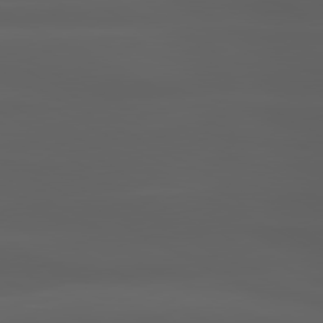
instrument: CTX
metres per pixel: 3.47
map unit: lApd
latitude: 80.6301
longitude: -140.3467
